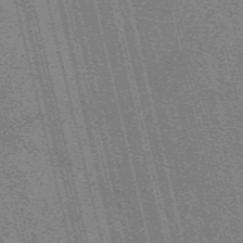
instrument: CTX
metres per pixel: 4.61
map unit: eAb
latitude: 50.8947
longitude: 109.8800
